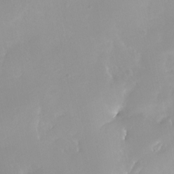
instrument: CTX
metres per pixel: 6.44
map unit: Nhe
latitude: -28.3873
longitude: -109.8394
